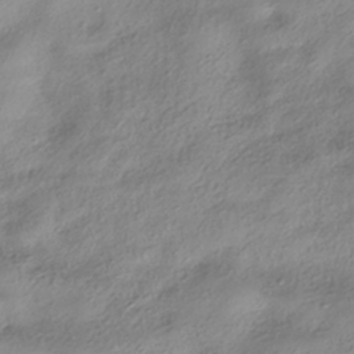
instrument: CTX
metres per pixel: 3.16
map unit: HNhu
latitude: -40.8975
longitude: 102.1039
